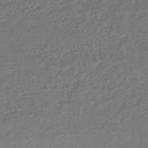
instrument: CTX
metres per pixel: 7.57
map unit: lHb
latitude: -43.9745
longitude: 71.3132
